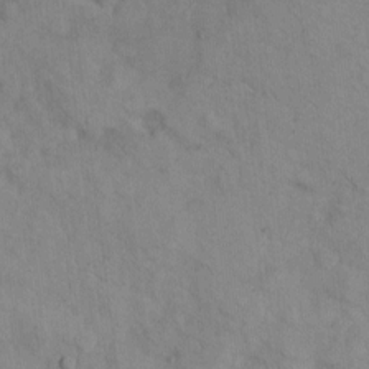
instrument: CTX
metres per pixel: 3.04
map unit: Hto
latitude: 7.0080
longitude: -60.4223
